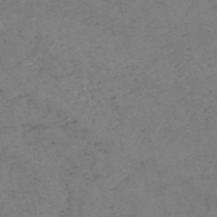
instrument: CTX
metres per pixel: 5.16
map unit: HNb
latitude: -54.6708
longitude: -47.3293
